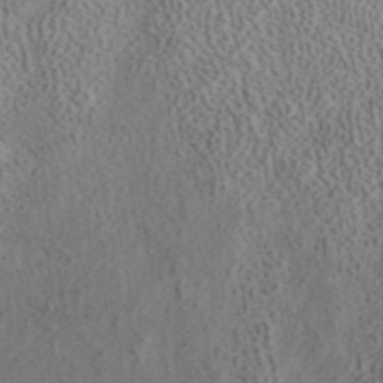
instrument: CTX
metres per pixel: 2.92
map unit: ANa
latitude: 41.7827
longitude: 16.7652
